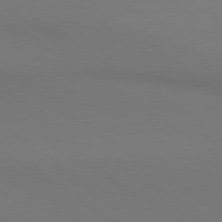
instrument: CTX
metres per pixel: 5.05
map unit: lApd
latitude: 80.6113
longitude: 152.4629
